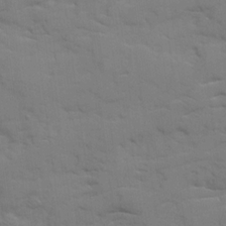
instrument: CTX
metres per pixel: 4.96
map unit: Ave
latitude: 18.9136
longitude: -129.2537
